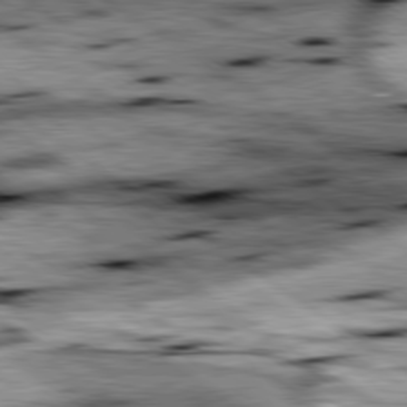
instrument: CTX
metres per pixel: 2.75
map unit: lApd
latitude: 79.4049
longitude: -49.0647
